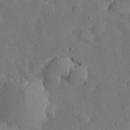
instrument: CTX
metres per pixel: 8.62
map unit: Nhu
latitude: 25.8016
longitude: -72.0822
